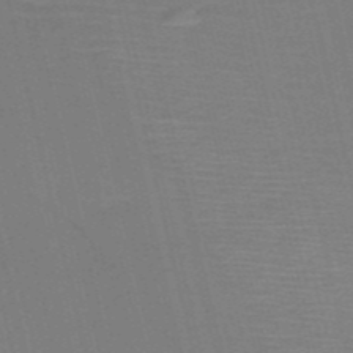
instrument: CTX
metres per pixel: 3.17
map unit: HNb
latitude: -51.4832
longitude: -45.0647
